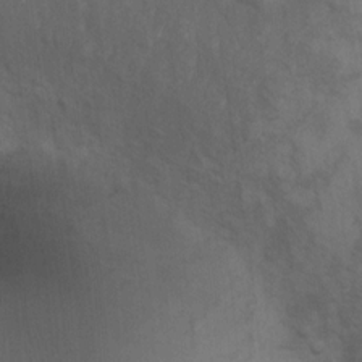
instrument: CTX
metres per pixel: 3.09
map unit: Nhu
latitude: 9.7828
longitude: -25.6504
